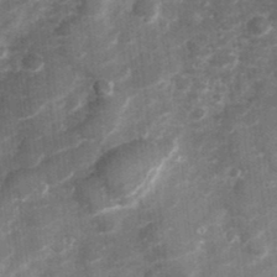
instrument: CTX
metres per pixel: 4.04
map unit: Hve
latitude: 32.9514
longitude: 151.3699
